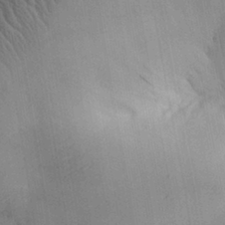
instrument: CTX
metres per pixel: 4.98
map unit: Aa
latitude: 30.1200
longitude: -142.7813
